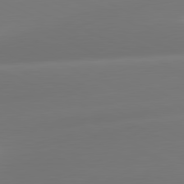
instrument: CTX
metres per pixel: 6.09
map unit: lApd
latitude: 81.3293
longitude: -160.9325
